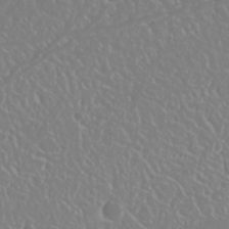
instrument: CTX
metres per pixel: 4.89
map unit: Nhu
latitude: 25.3859
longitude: -58.9136
